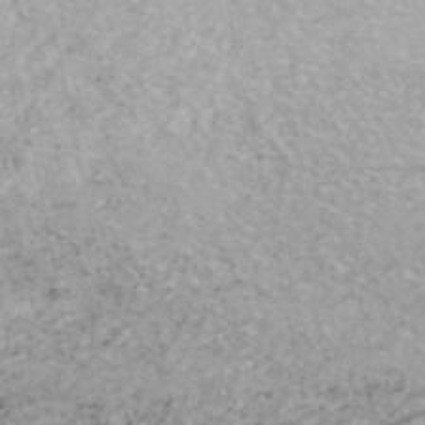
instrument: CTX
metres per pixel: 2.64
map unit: HNhu
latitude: -48.1606
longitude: 100.3495
